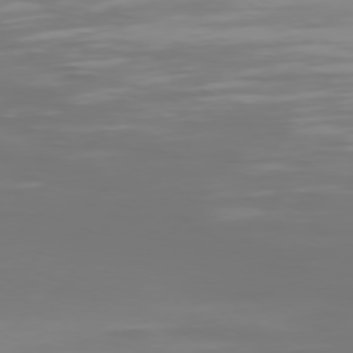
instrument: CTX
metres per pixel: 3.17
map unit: Hpe
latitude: 74.8569
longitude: -130.1011
